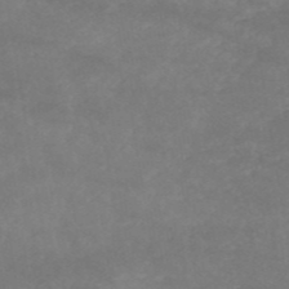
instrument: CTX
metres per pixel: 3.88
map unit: HNb
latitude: -54.2362
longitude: -34.9135
